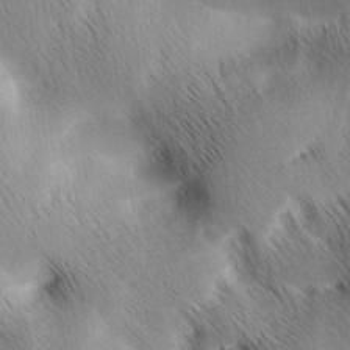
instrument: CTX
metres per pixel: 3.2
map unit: Ave
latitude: 1.3103
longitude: -114.7813
